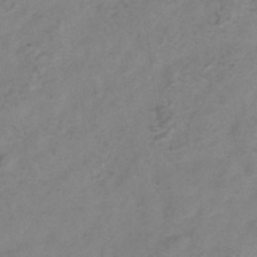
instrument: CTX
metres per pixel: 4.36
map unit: Hve
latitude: -33.8234
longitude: 89.8044
